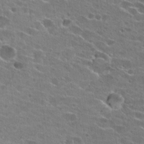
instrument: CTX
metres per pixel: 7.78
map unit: Hto
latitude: 24.1388
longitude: -42.8758
